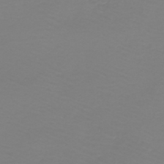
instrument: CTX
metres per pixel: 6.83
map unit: HNb
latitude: -45.8422
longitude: 54.2362
